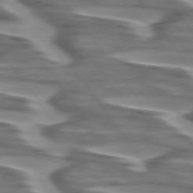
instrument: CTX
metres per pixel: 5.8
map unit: lApd
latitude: 74.6302
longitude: -58.1389
